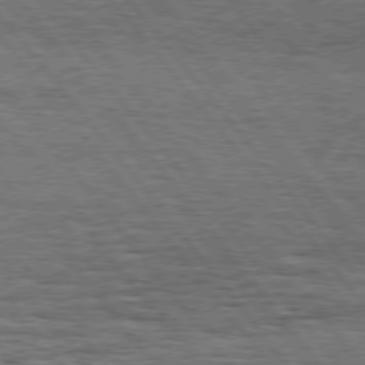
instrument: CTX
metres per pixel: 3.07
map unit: Hpe
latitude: 75.2726
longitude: -139.3293
